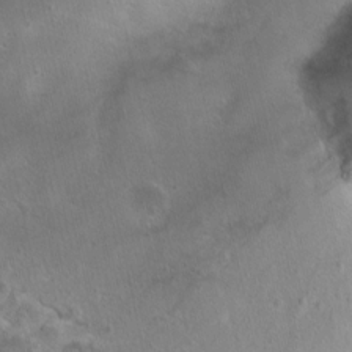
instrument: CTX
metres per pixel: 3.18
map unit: Nhu
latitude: 0.6868
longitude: -15.8773
